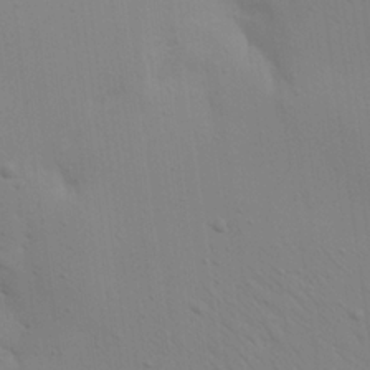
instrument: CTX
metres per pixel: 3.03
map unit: Aa
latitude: 21.1403
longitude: -142.7057
